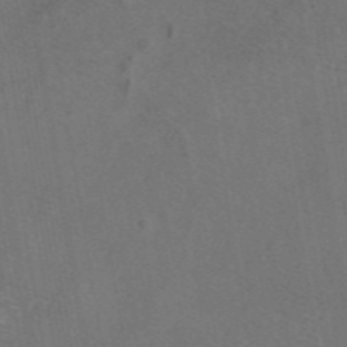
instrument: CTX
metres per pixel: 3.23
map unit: eAb
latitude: 47.0270
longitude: 109.4265
